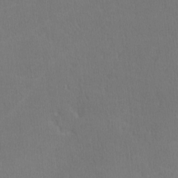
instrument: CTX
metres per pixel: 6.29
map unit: lHvf
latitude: -11.6911
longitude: -100.0444
